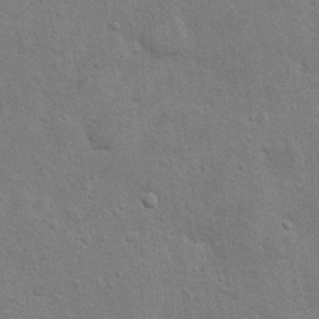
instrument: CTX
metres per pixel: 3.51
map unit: Hto
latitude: 11.5560
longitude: -37.2159
